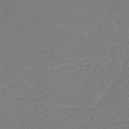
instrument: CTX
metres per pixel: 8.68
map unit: lHb
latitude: -44.9920
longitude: 59.7288
